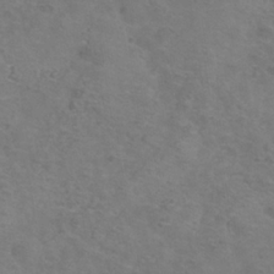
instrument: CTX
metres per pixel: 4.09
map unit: Hve
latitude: -34.2739
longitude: 91.1431
